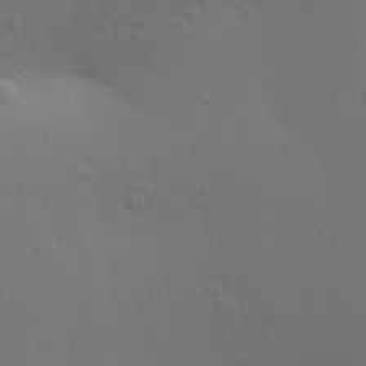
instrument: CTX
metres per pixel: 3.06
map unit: Aa
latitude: 28.8380
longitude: -144.3656
